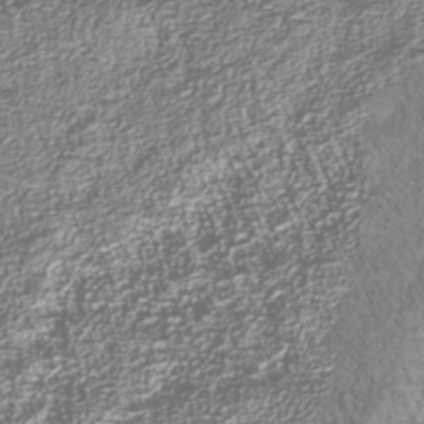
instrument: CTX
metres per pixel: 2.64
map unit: Nhu
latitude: -40.2361
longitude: -83.5938
